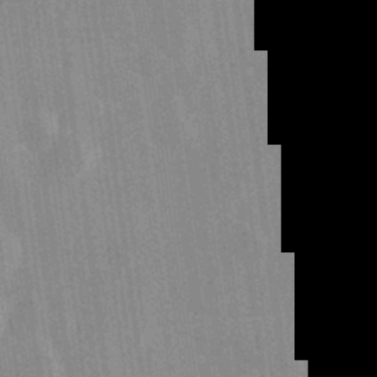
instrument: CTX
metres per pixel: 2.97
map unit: Hve
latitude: 28.2900
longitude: 147.6344
